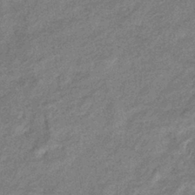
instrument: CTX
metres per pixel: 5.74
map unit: eHb
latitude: -39.2754
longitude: 80.4818
